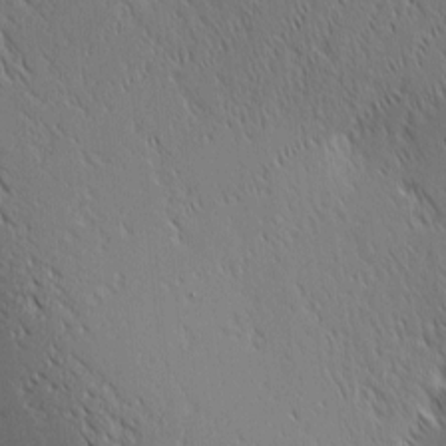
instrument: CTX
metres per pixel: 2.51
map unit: lAa
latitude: 1.5749
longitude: -115.5182
